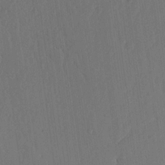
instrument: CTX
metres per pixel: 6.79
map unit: lHvf
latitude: 18.2522
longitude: -114.8757
